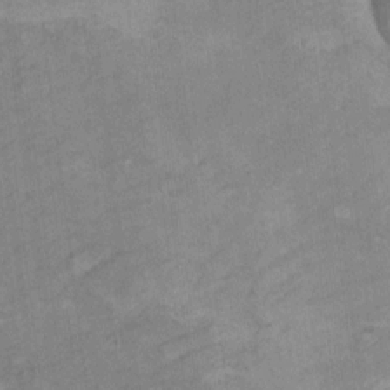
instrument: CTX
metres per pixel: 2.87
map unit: Hto
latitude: 7.3293
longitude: -36.7813
